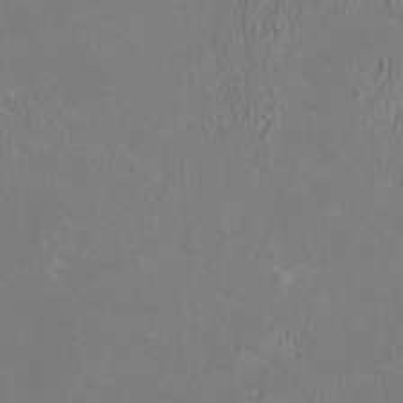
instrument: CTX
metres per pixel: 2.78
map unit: HNhu
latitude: 1.6316
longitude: -2.2522
